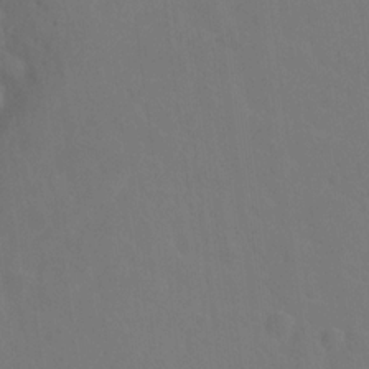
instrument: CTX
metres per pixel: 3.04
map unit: Hto
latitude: -2.8974
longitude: -34.6679
